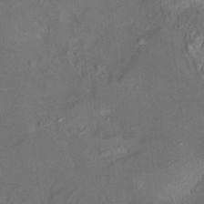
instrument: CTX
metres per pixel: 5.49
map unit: HNhu
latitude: 4.9136
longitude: 12.7274
